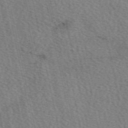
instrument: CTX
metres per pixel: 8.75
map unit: eAb
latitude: 50.3845
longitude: 114.1039
